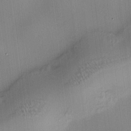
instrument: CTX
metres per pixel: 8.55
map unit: HNhu
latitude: 10.9325
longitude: 10.0472
